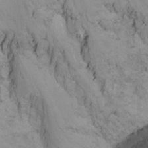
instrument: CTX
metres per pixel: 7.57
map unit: Ht
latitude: -15.2376
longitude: -53.7072
